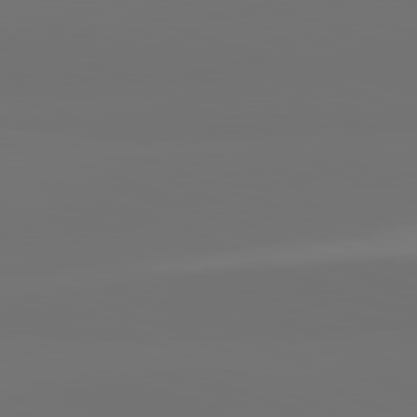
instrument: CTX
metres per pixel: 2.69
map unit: lApd
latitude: 82.1955
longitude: 154.9353
